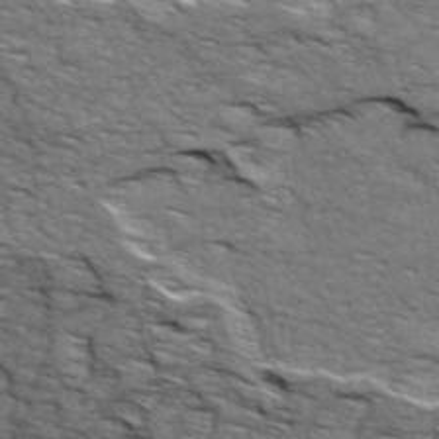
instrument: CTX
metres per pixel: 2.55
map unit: Ave
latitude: 19.0458
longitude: -135.0458
